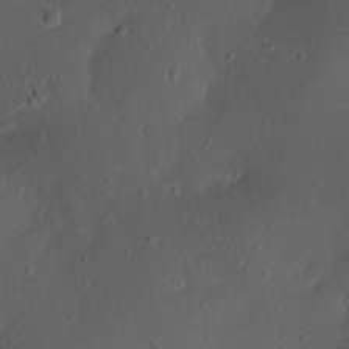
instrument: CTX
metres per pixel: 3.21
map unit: Nhu
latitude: 22.6490
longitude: -71.1403
